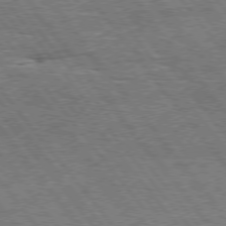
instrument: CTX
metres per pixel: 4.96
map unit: Hpe
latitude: 74.9514
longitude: -138.9892
